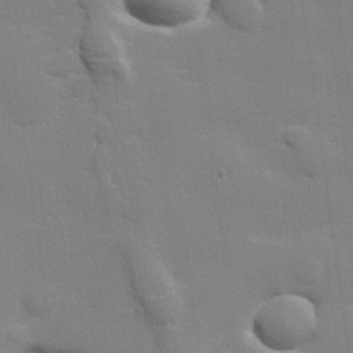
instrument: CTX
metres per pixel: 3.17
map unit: lHvf
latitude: 24.6112
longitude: 142.2739
